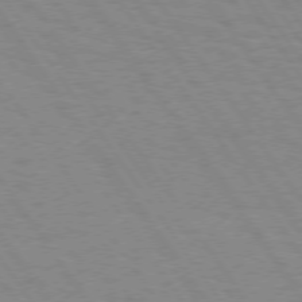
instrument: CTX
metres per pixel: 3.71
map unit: Hpe
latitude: 74.0822
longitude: -137.1781
